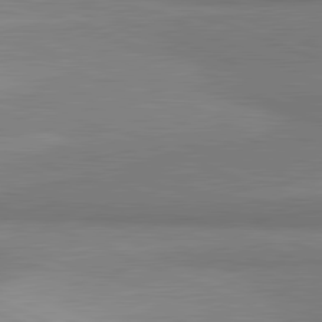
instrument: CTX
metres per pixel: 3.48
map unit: lApd
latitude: 81.6883
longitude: 160.2928
